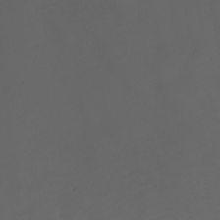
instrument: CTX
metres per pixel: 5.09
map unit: Nhu
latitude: -8.8597
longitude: -93.8016
